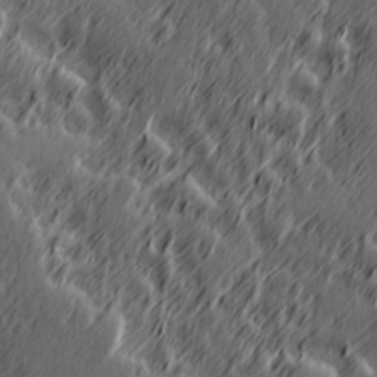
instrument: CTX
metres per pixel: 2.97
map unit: Hve
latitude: 26.5168
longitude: 145.8234
